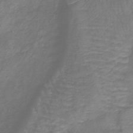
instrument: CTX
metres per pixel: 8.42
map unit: lHb
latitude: -41.4832
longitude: 78.6518
